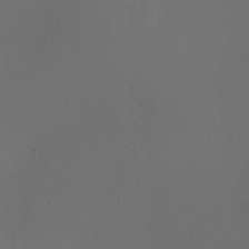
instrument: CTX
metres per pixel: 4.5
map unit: Nhu
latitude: -7.6344
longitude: -74.5735
